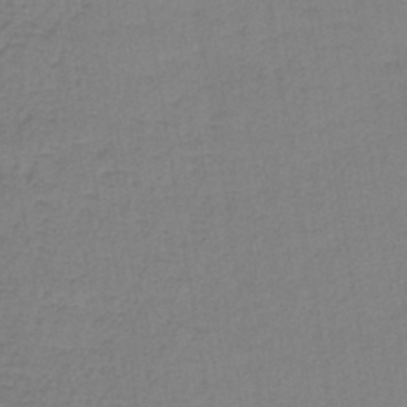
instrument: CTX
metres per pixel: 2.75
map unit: lHb
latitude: -41.7100
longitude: 59.9178
